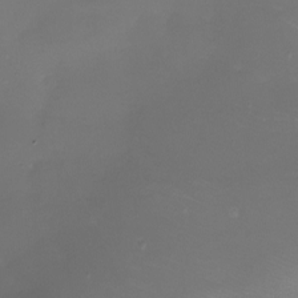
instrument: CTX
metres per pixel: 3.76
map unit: eHh
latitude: -6.2928
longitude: -78.4412
